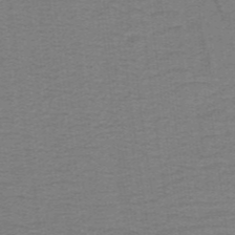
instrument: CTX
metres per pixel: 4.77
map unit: lHb
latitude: -40.9730
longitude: 54.3873
